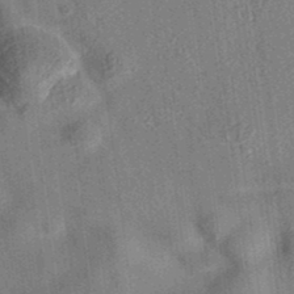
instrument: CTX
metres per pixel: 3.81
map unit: eAb
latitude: 35.1025
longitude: 109.6155
